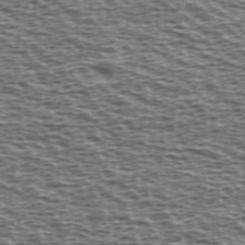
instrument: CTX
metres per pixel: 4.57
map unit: Ave
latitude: 38.5357
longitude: -112.7624
